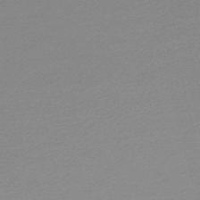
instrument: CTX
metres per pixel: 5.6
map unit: lHb
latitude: -47.3698
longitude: 67.6911
